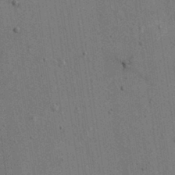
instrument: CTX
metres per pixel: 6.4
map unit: eHh
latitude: 15.4616
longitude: -68.8191
